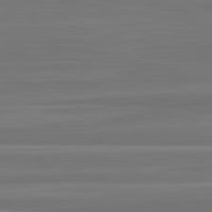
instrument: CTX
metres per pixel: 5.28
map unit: lApd
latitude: 82.9135
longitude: 168.6329
